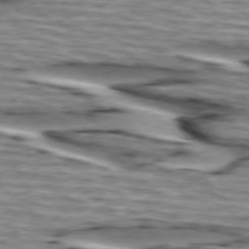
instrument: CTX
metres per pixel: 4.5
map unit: lApd
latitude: 74.7246
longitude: -72.5735
